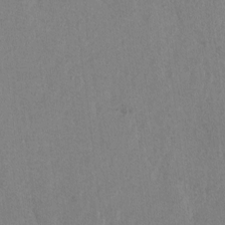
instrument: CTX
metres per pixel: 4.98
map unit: lAvf
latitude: -6.4818
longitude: -114.7246
